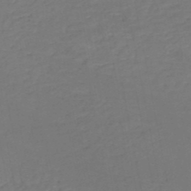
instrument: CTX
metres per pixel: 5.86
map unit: HNb
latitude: -50.1039
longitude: -53.4427
